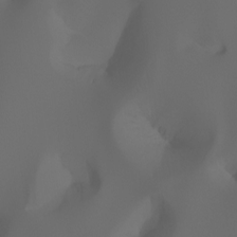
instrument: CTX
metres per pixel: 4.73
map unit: Aa
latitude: -6.9352
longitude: -72.2712
